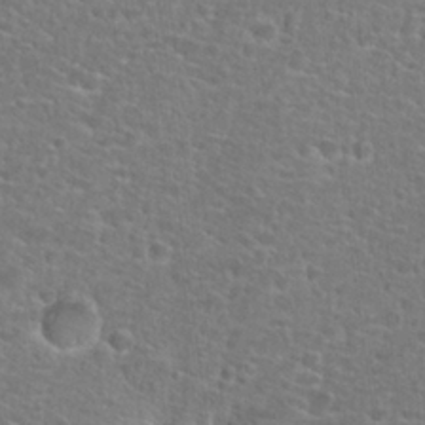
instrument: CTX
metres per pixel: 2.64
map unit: Hto
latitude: 25.8205
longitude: -48.8569
